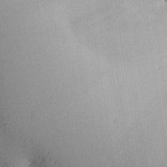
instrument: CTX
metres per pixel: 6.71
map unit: Aa
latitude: 31.1592
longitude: -140.8569
